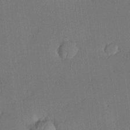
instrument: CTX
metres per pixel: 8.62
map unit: lHvf
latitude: 20.4979
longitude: 144.5007
